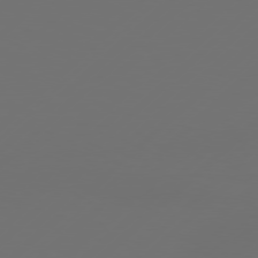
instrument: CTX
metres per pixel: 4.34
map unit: Hpe
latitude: 78.1200
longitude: 173.3321
